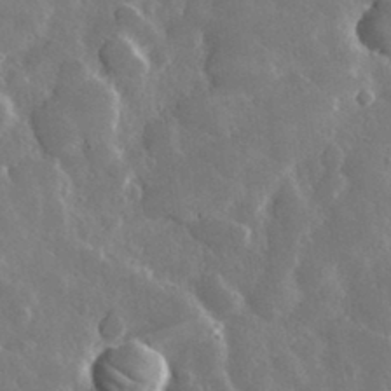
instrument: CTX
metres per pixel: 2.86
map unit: lHvf
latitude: 34.0822
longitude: -87.4426
